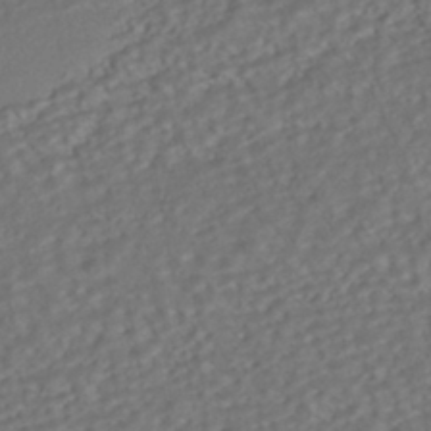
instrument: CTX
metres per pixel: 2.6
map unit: HNhu
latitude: -42.0283
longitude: 108.1795
